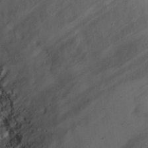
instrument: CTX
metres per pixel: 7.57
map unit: eHh
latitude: 10.1200
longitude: -62.9514
